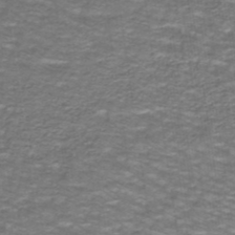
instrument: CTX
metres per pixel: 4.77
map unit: lHb
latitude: -40.9164
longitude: 56.0094
